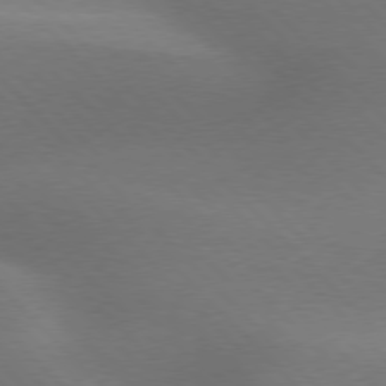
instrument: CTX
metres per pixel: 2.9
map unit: lApd
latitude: 76.7435
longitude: -59.8394
